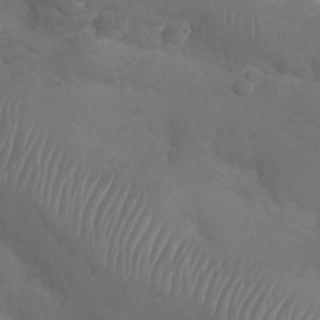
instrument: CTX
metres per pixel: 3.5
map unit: Nhu
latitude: 24.8569
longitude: -52.4979
